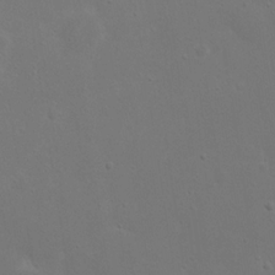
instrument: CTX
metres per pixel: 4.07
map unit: eHh
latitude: 17.7639
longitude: -71.9906
